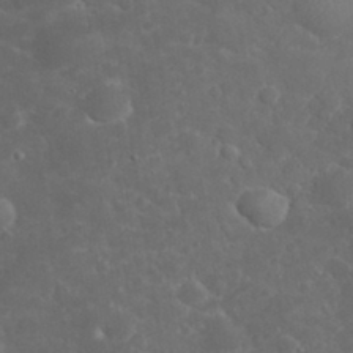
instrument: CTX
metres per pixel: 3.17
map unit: eHh
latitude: 32.5735
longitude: -61.4993
